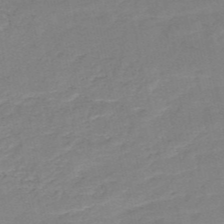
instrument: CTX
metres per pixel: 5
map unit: HNb
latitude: -52.6707
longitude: -42.2334
